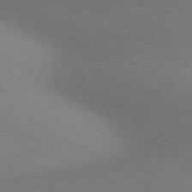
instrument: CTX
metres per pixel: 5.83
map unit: lApd
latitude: 80.5357
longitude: 124.1039
